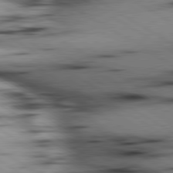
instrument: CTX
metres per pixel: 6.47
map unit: lApd
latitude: 80.0633
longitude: 163.4076
